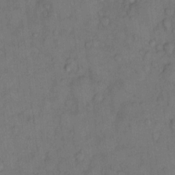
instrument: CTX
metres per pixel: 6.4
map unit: Hto
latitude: 10.6491
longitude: -58.7435
